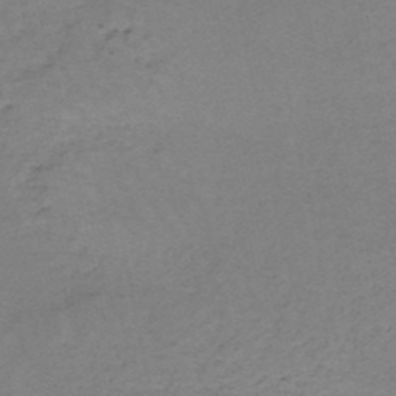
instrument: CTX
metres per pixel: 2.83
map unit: HNb
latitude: -50.5196
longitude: -53.8584
